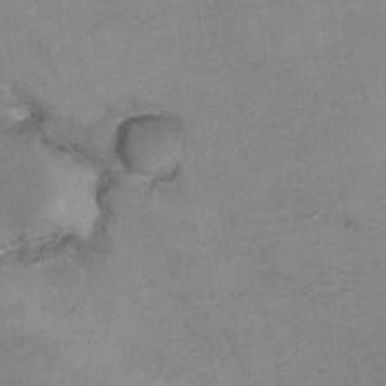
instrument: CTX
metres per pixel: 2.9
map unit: Hto
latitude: 7.4048
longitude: -35.1214
